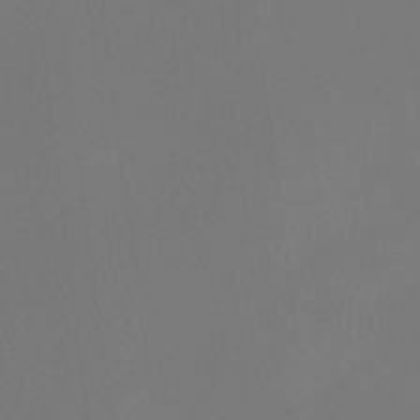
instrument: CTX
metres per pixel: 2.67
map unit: Htu
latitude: -13.7289
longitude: -48.4601
